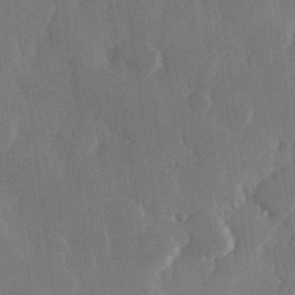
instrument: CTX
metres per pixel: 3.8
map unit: Hve
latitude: 28.1389
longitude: 149.8234
